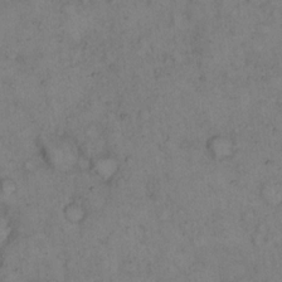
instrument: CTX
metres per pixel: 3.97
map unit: eHh
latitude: 14.6113
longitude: -63.3671
